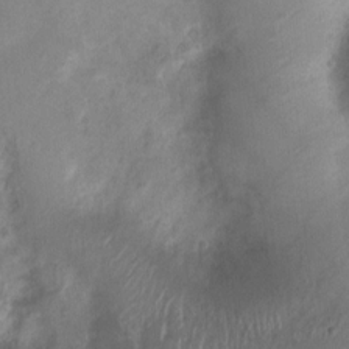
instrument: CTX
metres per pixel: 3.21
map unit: Nhu
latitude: 4.5546
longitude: -18.2144
